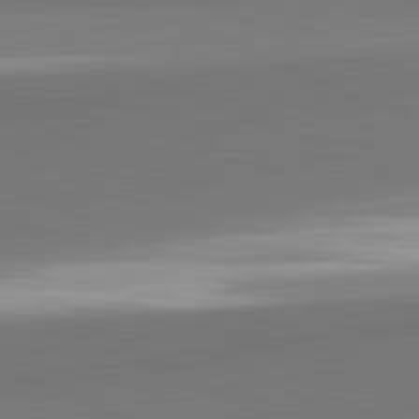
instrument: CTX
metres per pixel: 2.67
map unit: lApd
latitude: 81.9339
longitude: 150.8030
